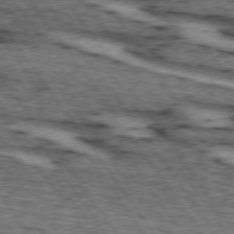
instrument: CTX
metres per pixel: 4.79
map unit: lApd
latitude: 73.8395
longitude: -73.7072
